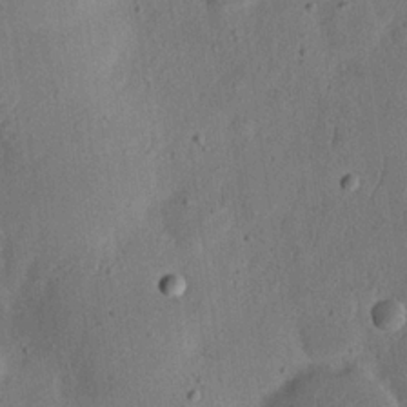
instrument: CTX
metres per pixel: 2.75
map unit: eHh
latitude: 22.8569
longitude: -69.1781
